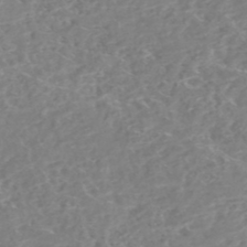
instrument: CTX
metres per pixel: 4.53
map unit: HNhu
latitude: -48.8219
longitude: 29.8233
